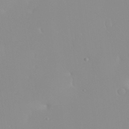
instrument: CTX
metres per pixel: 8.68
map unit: Nhu
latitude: 31.0459
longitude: -57.6693
